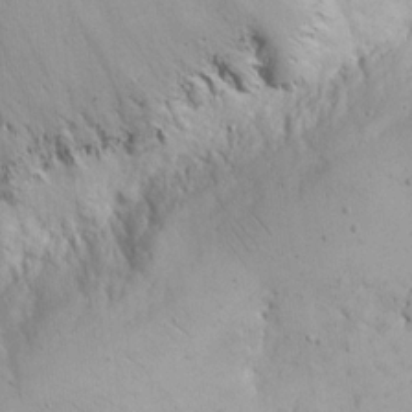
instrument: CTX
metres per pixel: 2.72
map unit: eHh
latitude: 18.4979
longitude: -66.9135
